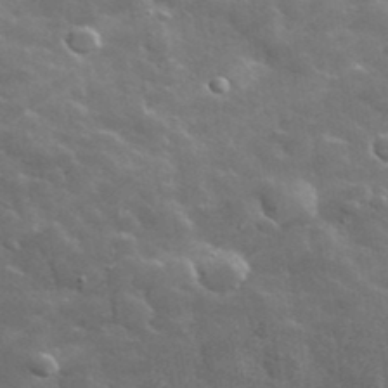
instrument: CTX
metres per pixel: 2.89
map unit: lHvf
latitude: 36.8569
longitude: -90.2711
